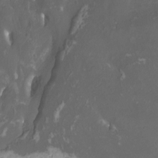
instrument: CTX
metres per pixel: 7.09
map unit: Htu
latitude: -11.1431
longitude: -74.1389
